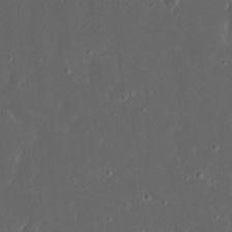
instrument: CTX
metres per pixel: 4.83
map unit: eHh
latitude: 16.9703
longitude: -73.6316
